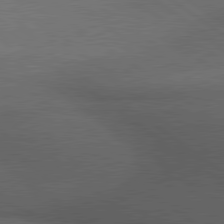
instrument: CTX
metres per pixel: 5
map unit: lApd
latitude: 79.8584
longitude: -176.8002
